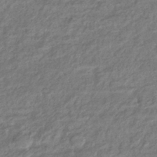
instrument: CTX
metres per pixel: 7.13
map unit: eHb
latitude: -38.5952
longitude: 80.6897
